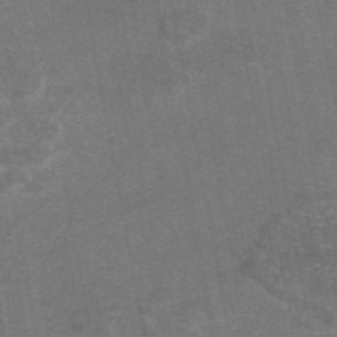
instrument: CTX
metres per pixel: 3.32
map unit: eAb
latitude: 46.9325
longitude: 105.4832
